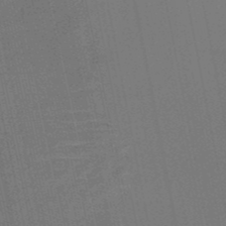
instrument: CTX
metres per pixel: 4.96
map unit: HNb
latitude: -51.5588
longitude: -47.1026
